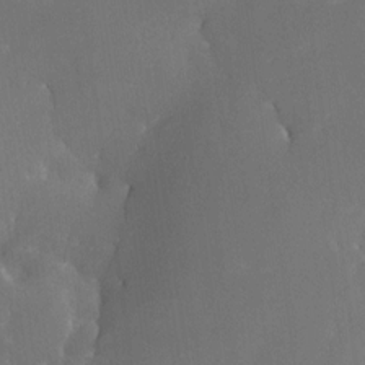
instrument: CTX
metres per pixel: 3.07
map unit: Nhe
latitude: -26.8408
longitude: -110.2901
